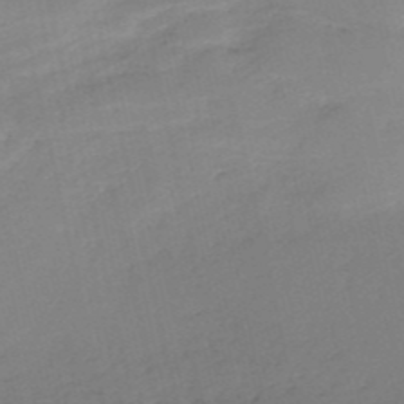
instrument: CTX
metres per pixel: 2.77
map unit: HNb
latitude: -53.1809
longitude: -39.1403
